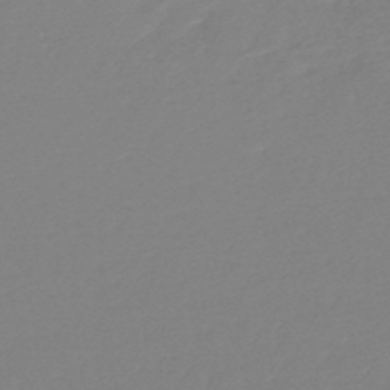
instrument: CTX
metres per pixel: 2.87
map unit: lHb
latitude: -46.5196
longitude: 65.4455
